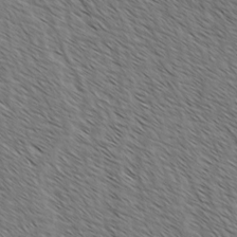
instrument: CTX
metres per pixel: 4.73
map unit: lAvf
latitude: -2.3117
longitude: -113.3859
